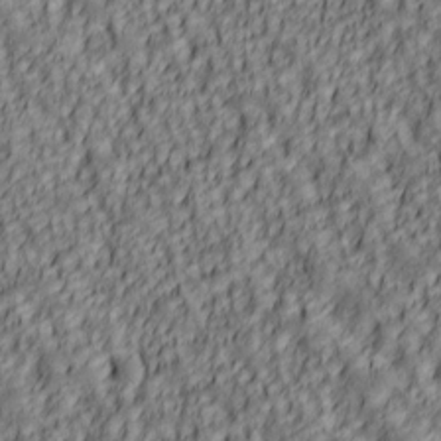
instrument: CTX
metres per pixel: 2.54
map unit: lAa
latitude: 5.9339
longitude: -116.5735
